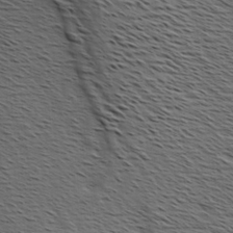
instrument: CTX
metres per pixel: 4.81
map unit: Hve
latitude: 2.0633
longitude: -123.0458
